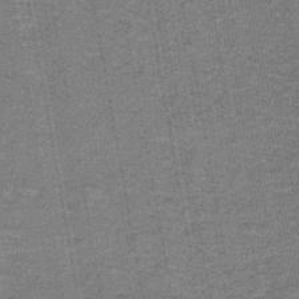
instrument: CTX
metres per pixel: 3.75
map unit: lHb
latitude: -43.2564
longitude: 56.1039
